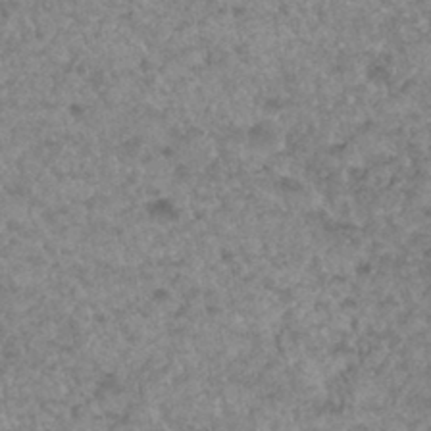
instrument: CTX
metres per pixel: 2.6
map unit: Hto
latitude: 33.6694
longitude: -49.4426
